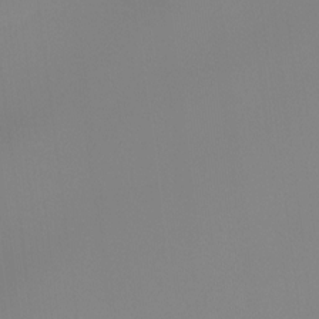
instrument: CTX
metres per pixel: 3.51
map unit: Ht
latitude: -14.7652
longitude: -52.1578
